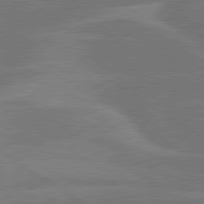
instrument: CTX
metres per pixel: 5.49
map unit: lApd
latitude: 79.9906
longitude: -122.5357
